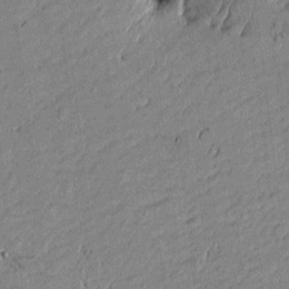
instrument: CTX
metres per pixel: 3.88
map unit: Htu
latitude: -5.7288
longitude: 176.5385
